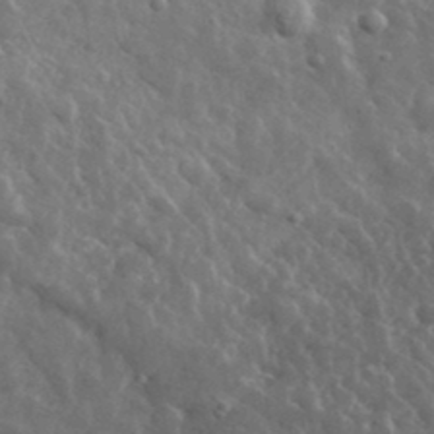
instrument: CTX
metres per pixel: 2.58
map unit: lHvf
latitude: 36.4979
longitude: -89.2348
